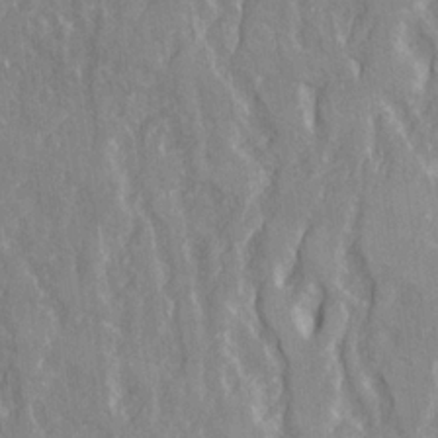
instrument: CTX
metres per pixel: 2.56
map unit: Ave
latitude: 22.0444
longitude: -134.0633
